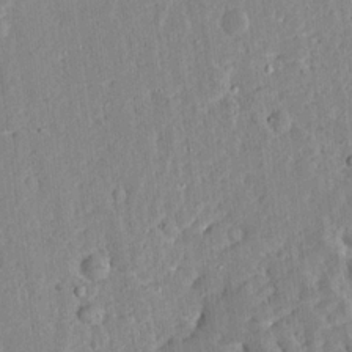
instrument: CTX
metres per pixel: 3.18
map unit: Ave
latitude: 12.7813
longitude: -137.5938
